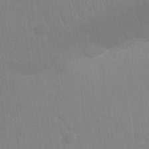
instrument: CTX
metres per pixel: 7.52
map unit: Nhu
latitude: 28.0633
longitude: -64.1956
